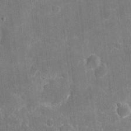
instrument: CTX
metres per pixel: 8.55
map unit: eHh
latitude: 5.1214
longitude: -67.6693
